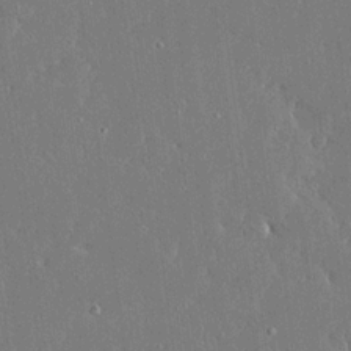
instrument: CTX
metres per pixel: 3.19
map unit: Ave
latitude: 16.7246
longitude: -139.9906
